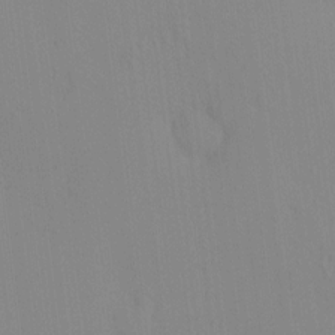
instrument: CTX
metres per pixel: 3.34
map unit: eHh
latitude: -0.4062
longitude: 17.6155
